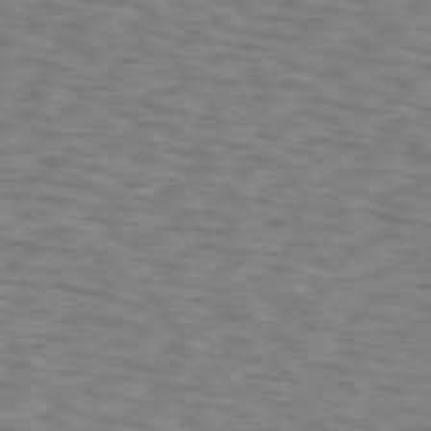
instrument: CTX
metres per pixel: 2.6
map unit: lApd
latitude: 72.8002
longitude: -73.7072
